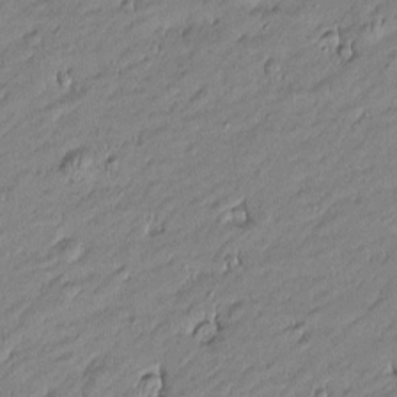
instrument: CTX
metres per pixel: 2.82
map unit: Htu
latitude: -5.5966
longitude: 176.8219
